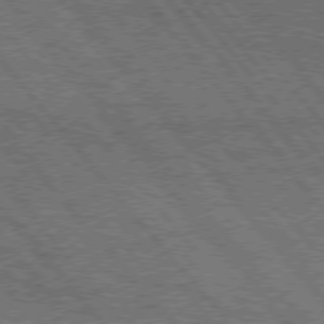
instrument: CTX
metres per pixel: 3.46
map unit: Hpe
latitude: 75.4238
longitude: -139.7450
